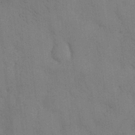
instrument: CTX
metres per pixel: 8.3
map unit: Nhu
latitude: 28.9891
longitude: -71.3293
